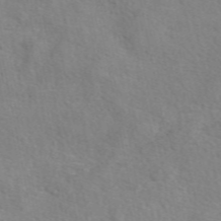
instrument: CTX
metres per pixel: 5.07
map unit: eAb
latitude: 49.1781
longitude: 119.7478
